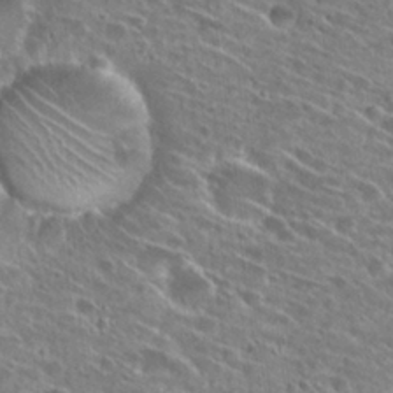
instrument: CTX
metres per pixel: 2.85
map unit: Hto
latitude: 27.2915
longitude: -44.9702
